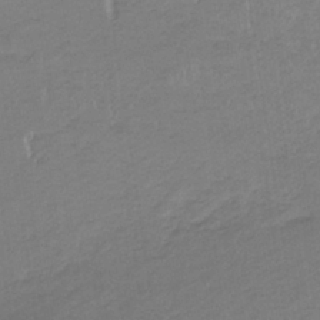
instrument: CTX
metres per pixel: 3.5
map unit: lHb
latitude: -34.1228
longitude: 68.9730
